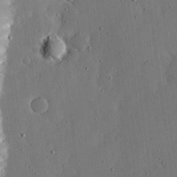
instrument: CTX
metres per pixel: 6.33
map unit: lHvf
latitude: 19.5182
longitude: -115.1970
